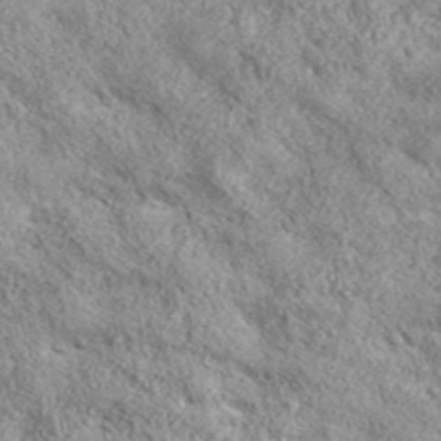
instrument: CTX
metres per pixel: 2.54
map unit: eHh
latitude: 42.9136
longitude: -89.0270
